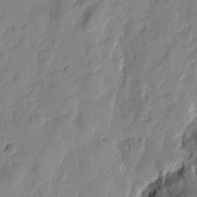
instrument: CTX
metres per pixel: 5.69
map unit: Htu
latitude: -1.8801
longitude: -176.6490
